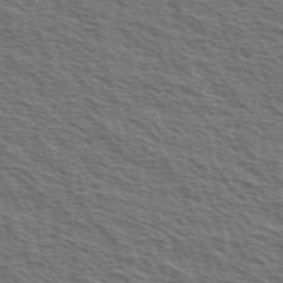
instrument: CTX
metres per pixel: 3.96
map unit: Ave
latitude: 38.4790
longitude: -111.2537
